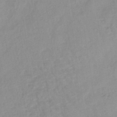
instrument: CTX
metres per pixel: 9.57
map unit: eHb
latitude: -45.5588
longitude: 85.1431
